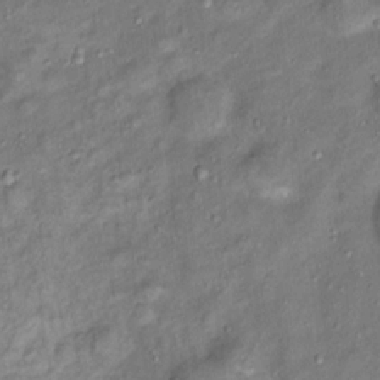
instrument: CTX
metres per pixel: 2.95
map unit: Ht
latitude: 13.9150
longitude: -41.0647
